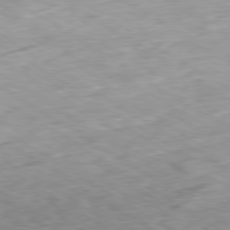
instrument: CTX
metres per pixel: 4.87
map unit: Ap
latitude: -80.0661
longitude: -72.1389
